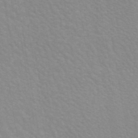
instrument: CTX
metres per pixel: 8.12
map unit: ANa
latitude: 43.6505
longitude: 27.8233
